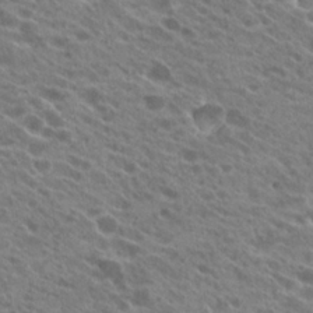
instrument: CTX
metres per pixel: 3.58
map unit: Hto
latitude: 24.2333
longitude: -40.4789
